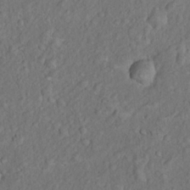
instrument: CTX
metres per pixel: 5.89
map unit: Nhu
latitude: 10.6491
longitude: -26.3089
